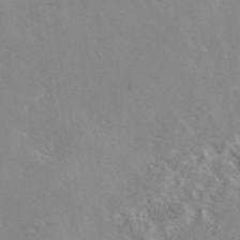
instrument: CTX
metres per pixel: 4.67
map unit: eAb
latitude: 45.9339
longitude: 110.5573
